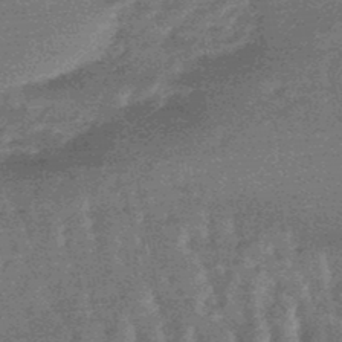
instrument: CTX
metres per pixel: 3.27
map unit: lHb
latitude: -47.9745
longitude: 76.1039
